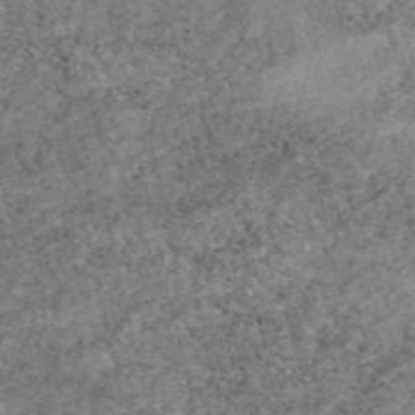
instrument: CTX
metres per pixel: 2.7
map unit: eAb
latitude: 48.7813
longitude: 121.5777
